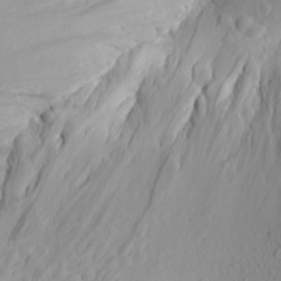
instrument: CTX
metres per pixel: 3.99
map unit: Aa
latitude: 22.9325
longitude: -144.1767
